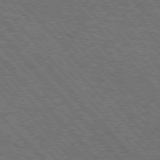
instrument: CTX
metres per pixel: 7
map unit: lApd
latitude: 75.7261
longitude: -84.9892
